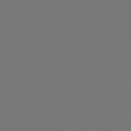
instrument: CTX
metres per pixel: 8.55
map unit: Hpe
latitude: 74.8758
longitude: -130.5546
